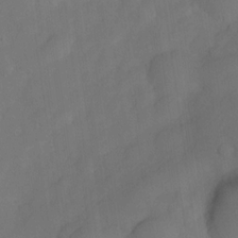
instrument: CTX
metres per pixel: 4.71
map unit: Nve
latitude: -27.5966
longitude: -148.3845
